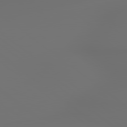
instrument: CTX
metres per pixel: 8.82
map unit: lApd
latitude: 79.4994
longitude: 177.5777
